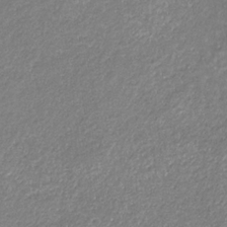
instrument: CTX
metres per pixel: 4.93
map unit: eHb
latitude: -31.3698
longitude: 67.1242
